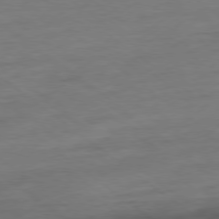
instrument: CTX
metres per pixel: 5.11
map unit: Ap
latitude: -79.1053
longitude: -78.1200
